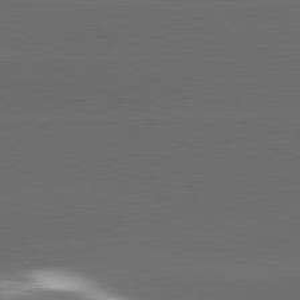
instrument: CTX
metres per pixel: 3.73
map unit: lApd
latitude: 81.4615
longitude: -147.4994
